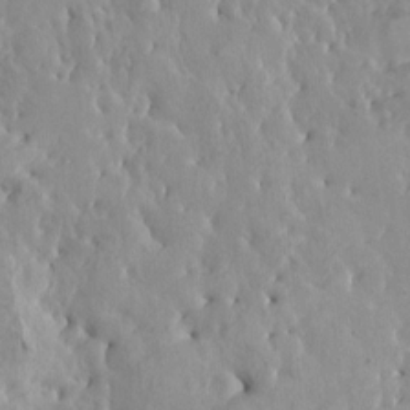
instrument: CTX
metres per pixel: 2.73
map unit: HNhu
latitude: 5.2159
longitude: -0.5357
